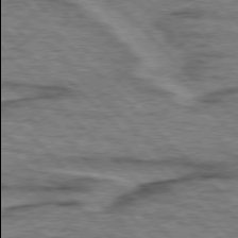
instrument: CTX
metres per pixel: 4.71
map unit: lApd
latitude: 76.6490
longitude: -77.9906
